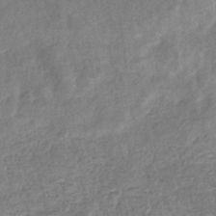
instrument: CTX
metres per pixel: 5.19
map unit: eHb
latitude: -33.9745
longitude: 76.3495
